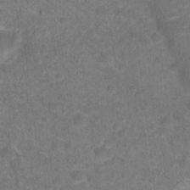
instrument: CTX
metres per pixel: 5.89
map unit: Hto
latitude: 18.7813
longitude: -38.7057
